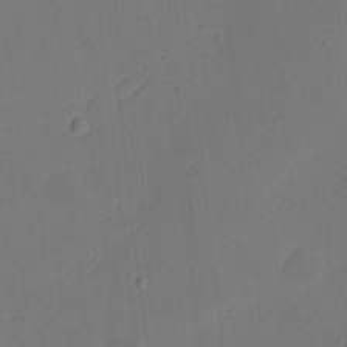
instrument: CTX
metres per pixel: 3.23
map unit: eHh
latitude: 21.3860
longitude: -70.3656
